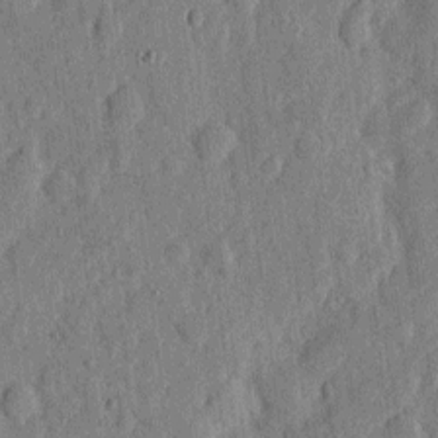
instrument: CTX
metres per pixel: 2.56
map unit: eHh
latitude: 5.6316
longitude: -72.0822
